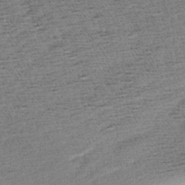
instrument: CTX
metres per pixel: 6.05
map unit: Aa
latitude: 7.0647
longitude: -137.3293
